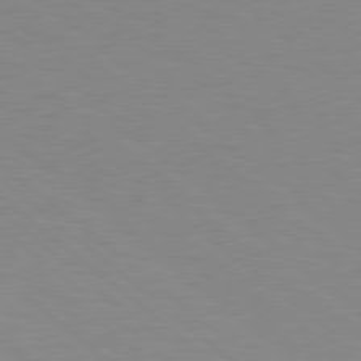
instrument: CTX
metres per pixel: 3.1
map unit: Hpe
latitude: 78.3090
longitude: -151.1781
